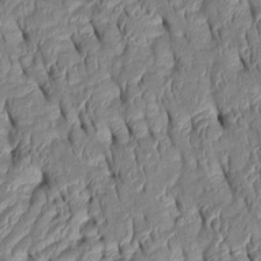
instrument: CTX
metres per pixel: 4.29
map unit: Htu
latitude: 1.4237
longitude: 149.3510
